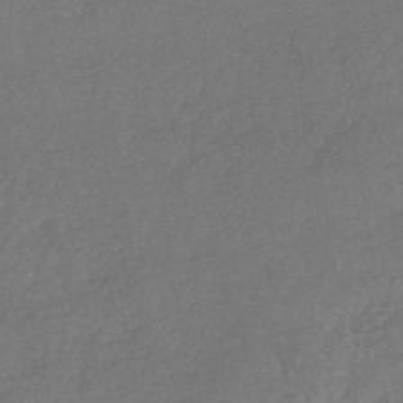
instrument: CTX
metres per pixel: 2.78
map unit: lHb
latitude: -43.3887
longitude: 73.5399
